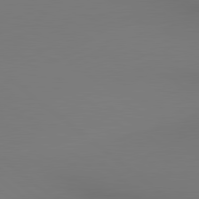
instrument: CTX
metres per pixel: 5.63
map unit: lApd
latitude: 80.4979
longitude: 154.3684
